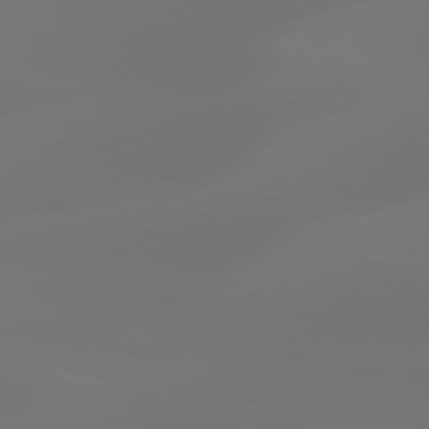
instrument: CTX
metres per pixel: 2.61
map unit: Hpe
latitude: 78.4223
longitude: -128.5168
